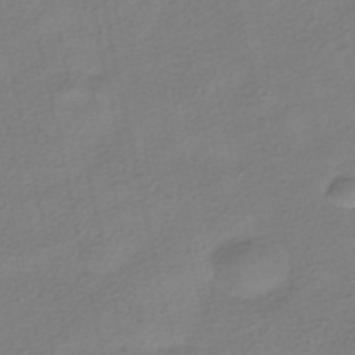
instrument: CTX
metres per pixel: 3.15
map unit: HNhu
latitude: -40.0661
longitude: 102.7652
